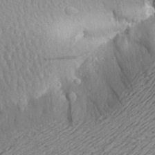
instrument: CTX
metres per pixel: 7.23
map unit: Aa
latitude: 21.2159
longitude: -149.3293
